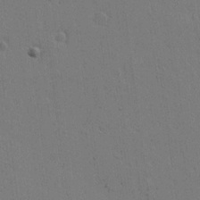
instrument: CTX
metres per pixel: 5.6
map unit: lAvf
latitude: 16.8191
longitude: -126.9892
